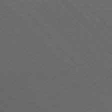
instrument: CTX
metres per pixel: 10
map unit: Ap
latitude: -77.0109
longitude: -86.5357
